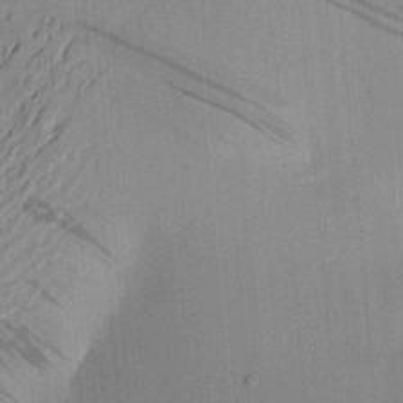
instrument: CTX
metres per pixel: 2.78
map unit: Aa
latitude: 21.8395
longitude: -144.1578
